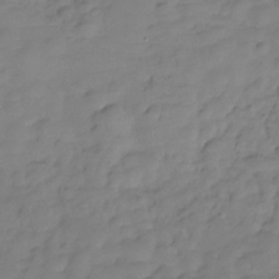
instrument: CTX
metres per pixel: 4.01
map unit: Hve
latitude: -29.6722
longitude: 90.6897
